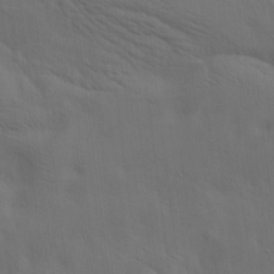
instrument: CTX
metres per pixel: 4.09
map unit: lAa
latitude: 19.6694
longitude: -139.2726
